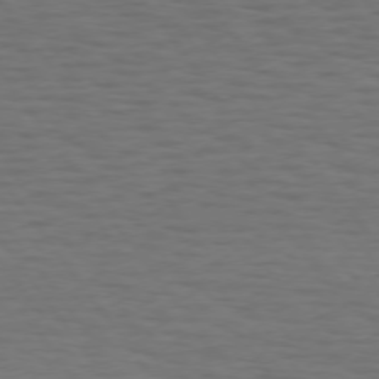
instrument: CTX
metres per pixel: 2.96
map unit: Hpe
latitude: 74.1389
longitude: -131.1593
